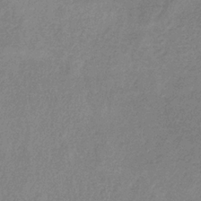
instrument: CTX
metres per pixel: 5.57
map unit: HNb
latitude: -33.3888
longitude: 55.6722
